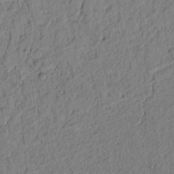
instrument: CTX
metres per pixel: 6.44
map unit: lAvf
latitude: 7.8961
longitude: 164.9920
